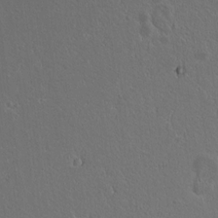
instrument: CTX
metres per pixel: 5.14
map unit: lAvf
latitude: 8.3278
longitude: 169.1053
